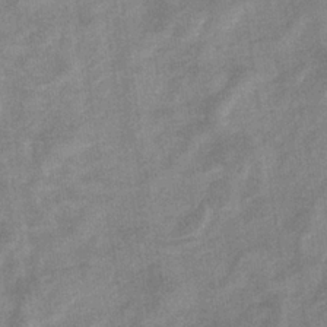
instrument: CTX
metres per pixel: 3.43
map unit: eHb
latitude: -33.6722
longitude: 73.0108
